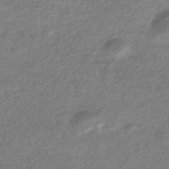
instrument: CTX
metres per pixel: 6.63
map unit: HNhu
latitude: -43.3698
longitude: 98.3684
